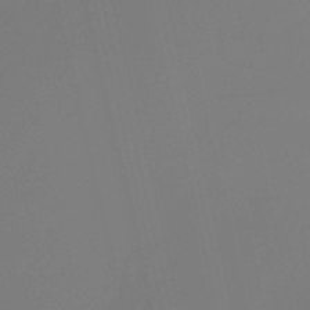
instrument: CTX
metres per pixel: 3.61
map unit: HNhu
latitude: -28.8408
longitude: 66.9542
